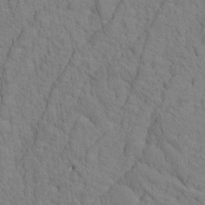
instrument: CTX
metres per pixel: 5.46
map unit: Htu
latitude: -3.2564
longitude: 172.6896
